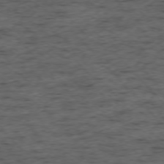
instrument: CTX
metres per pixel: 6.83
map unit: Ap
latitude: -76.2362
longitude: -91.4426
